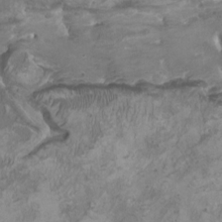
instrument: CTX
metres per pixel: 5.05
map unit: HNhu
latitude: 3.2159
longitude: -3.1781
